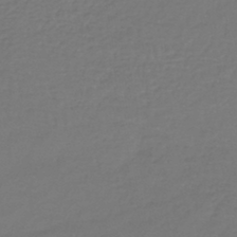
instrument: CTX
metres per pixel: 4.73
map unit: lHb
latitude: -41.7855
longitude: 65.5777
